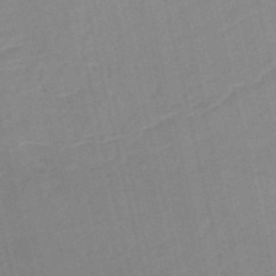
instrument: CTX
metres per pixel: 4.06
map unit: HNb
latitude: -54.3873
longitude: -45.7827
